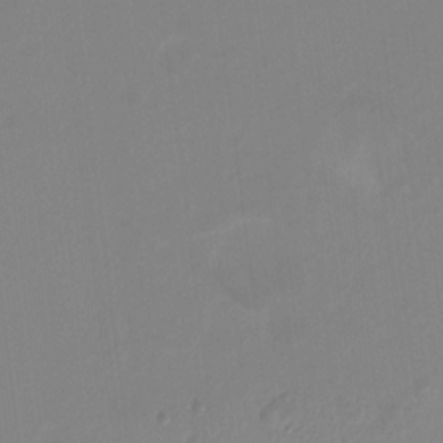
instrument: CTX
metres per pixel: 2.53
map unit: Hto
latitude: -8.6707
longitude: -43.9150
